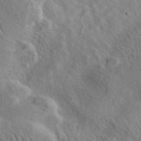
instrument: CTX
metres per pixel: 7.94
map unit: ANa
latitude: 42.2901
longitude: 53.5399
